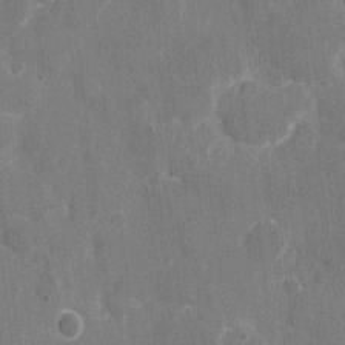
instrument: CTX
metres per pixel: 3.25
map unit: eHh
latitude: 7.7450
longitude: -68.0822
